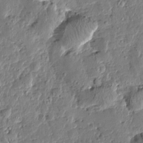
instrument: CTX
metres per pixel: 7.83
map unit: Htu
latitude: 0.8947
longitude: -178.5546
